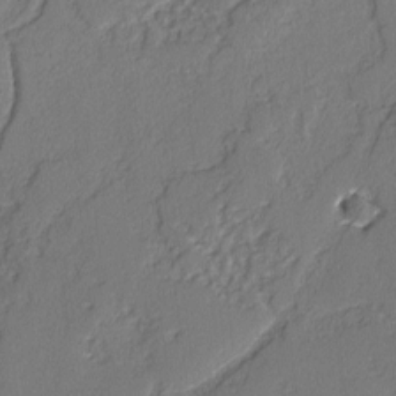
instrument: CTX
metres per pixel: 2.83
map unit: lAvf
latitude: -3.1431
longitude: -107.7639
